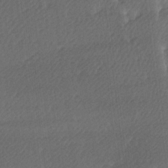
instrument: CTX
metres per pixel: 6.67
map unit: Ave
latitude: 9.1970
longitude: -106.6679
